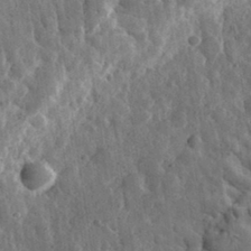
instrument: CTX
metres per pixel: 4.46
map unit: eHh
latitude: 32.7813
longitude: -79.4049
